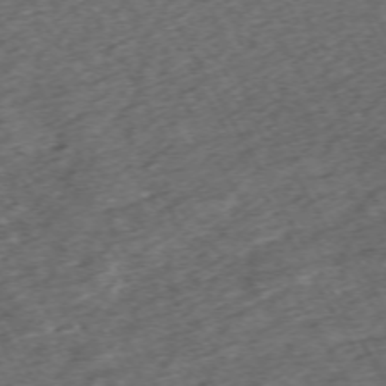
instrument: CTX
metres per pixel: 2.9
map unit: Hpe
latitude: -70.7841
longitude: 16.9731
